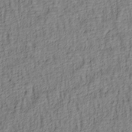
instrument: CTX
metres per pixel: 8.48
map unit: lAa
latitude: 4.9703
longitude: -114.3089
